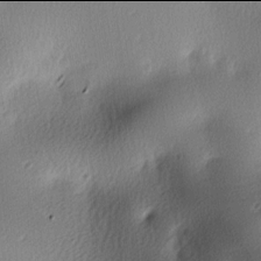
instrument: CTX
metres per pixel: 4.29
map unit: lAa
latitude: -6.0094
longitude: -123.8961
